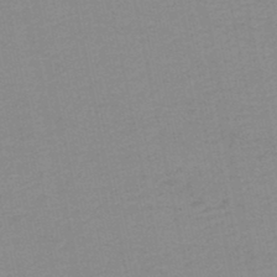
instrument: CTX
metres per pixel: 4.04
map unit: lHb
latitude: -46.7463
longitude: 61.0109
